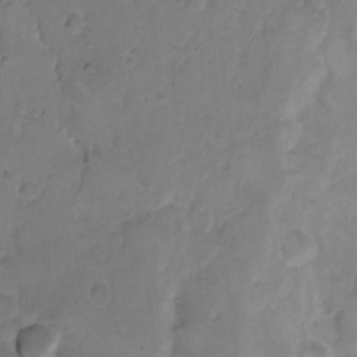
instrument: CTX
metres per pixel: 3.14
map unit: Hto
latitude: 9.5371
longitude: -60.9324
